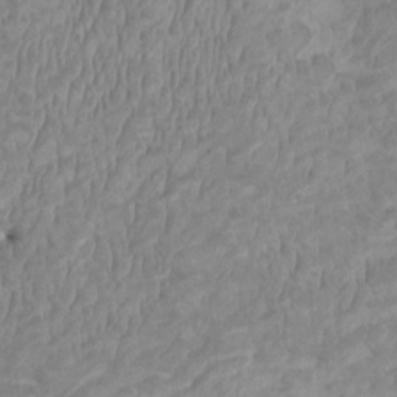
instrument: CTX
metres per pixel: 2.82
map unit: HNhu
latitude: 3.8205
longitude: -3.4426
